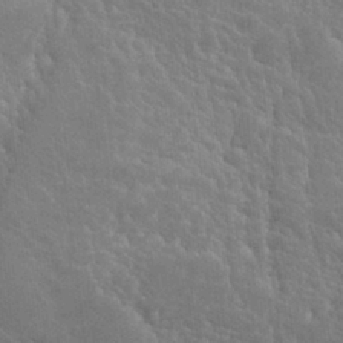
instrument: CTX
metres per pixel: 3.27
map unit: Hto
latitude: 25.5371
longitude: -38.9891
